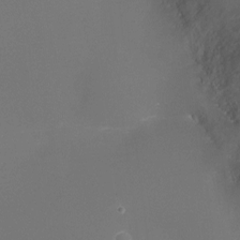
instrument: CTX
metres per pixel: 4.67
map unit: Ht
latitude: -5.6344
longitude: -26.2712
